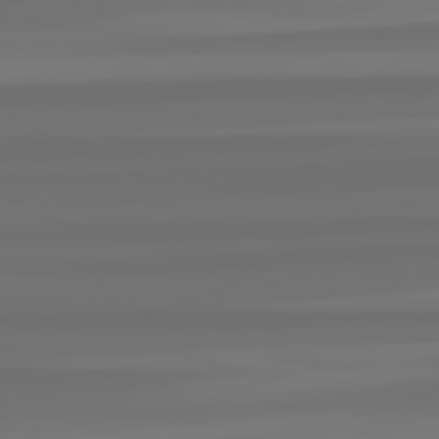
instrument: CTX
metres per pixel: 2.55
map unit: lApd
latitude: 82.5545
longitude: -177.7638
